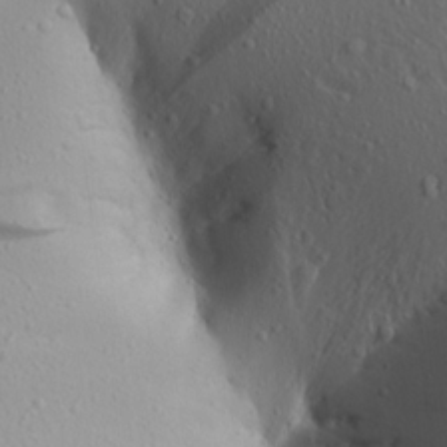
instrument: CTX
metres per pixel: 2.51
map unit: Aa
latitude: 18.1766
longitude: -147.8017
